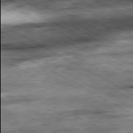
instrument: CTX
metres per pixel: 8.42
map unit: Ap
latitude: -80.9164
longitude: -89.9906
